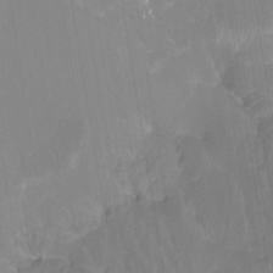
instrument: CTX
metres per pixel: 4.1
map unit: Htu
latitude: -13.5966
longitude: -46.1956
